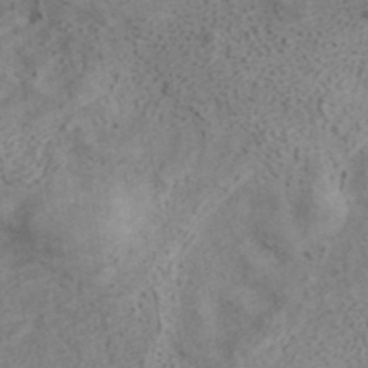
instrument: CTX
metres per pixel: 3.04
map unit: ANa
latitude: 41.1592
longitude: 15.3699
